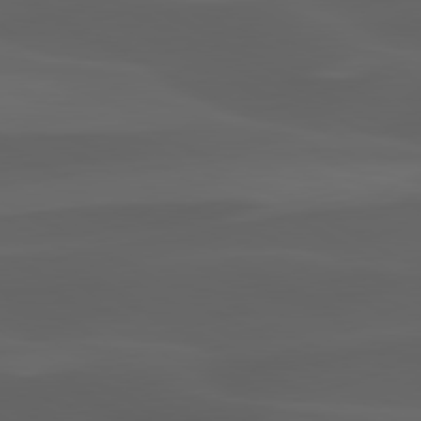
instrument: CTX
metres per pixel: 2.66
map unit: lApd
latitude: 80.3089
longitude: -89.6127
